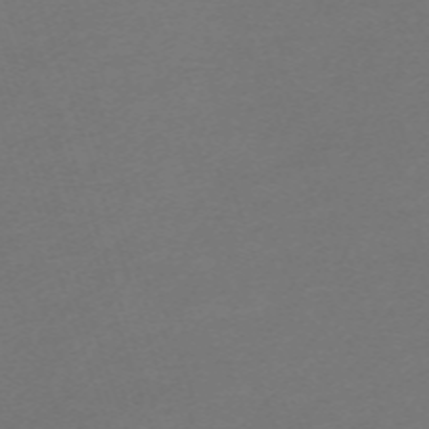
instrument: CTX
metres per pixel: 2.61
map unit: eHh
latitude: -63.3509
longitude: 53.6344
